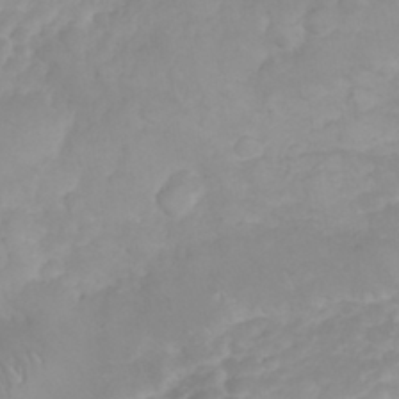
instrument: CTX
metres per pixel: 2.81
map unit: eHh
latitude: 31.5371
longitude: -65.2915
